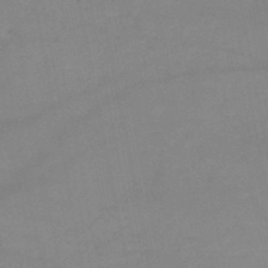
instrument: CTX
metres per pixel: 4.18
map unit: HNb
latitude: -50.0850
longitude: -40.6112
